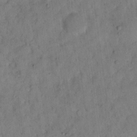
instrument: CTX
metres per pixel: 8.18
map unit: eHh
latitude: 18.8191
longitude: -62.3656
